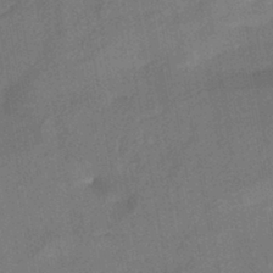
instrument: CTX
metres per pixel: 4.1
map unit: HNhu
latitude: -42.5573
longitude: 91.8612
